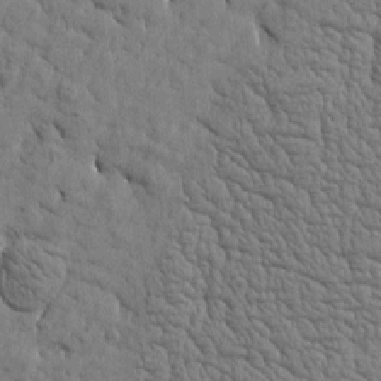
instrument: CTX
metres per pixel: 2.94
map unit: Htu
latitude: -4.4440
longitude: 176.8975
